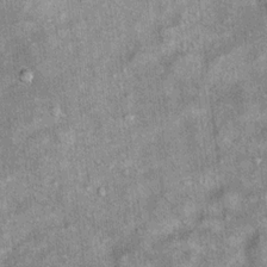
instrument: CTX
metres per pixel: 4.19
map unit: Ht
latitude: 10.6680
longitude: -38.1956
